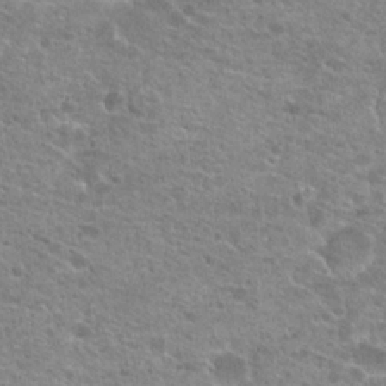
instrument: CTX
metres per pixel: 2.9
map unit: Hto
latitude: 21.2915
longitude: -42.1767
